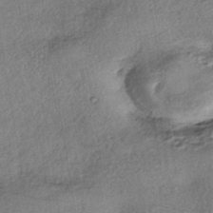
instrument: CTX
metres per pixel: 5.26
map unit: eHh
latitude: -41.7855
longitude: 119.9556
